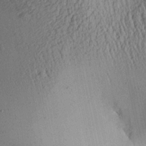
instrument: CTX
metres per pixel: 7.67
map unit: Aa
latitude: 27.5182
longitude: -135.0269
